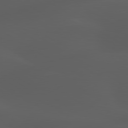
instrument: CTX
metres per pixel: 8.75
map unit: lApd
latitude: 80.0255
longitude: -88.3657
